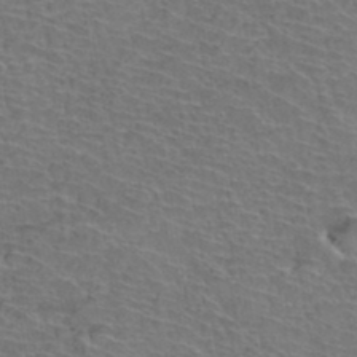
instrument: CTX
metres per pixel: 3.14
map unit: Hto
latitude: 36.9703
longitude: -43.7828
